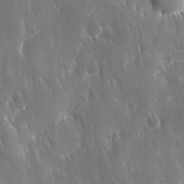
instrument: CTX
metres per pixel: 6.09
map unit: Ave
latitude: -11.3510
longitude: -120.2334
